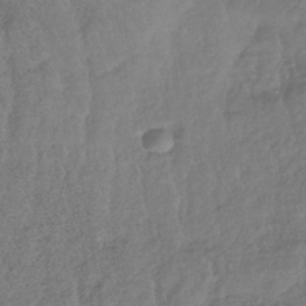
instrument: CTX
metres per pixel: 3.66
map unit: lHb
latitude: -40.9730
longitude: 69.2753
